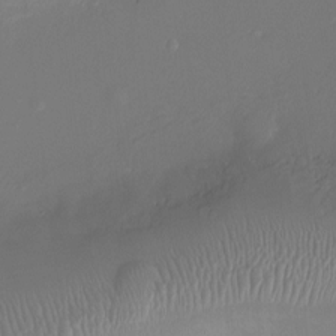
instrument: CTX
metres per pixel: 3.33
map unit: Ht
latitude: -6.0850
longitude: -26.3278
